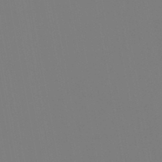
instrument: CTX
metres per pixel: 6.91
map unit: HNb
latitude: -44.5763
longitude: -44.3656
